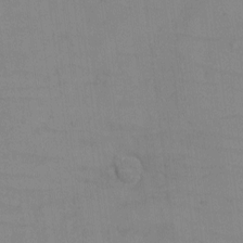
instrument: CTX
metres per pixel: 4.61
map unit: eHh
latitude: -6.1228
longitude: -80.4223
